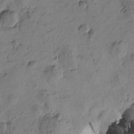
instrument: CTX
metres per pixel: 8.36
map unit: Htu
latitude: -3.3320
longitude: -176.4601
